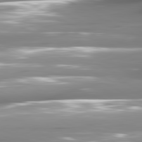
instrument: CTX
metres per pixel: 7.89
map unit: lApd
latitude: 81.1970
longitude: -144.7246
